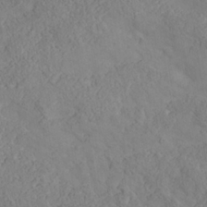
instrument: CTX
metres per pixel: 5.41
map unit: Nhe
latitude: -37.5777
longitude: 139.2187
